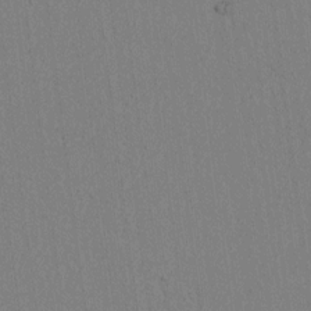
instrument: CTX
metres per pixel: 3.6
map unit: lAvf
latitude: 6.4790
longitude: 167.8422
